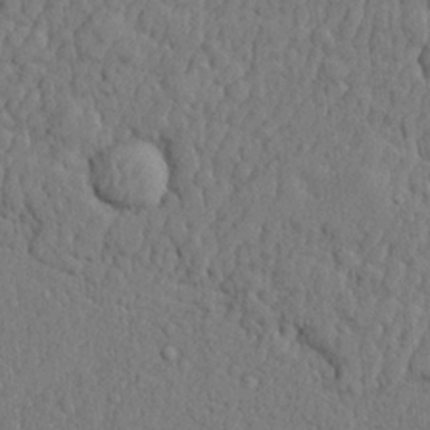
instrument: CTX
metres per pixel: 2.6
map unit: lHvf
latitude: 22.5168
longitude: 142.5384
